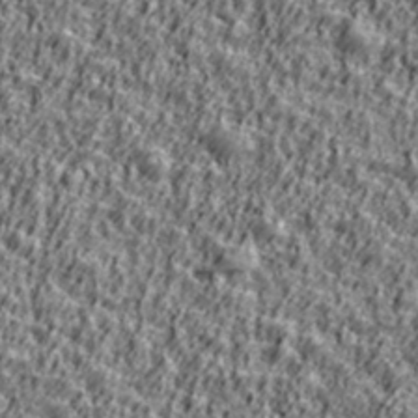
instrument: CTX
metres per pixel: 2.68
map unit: Ave
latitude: 42.2712
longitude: -112.5735
